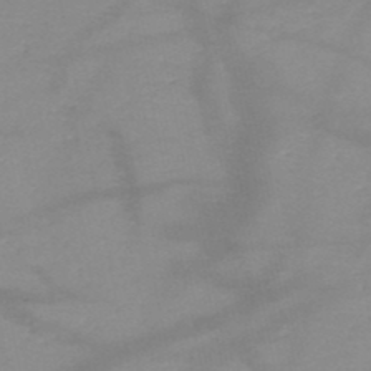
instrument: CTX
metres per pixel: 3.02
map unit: HNb
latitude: -49.4266
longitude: -42.4034
